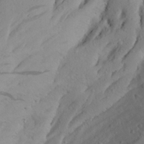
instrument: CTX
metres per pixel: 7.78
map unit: Aa
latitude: 26.6680
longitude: -147.5749
